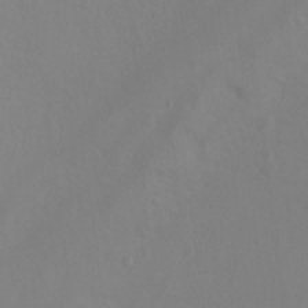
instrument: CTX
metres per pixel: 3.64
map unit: Ht
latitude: 2.1200
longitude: -33.3104
